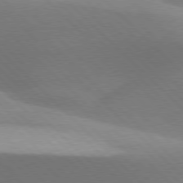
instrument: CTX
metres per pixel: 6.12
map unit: lApd
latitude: 77.2348
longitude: -51.3670
